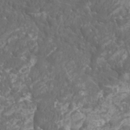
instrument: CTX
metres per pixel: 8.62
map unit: Htu
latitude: -11.0675
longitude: -73.4237
